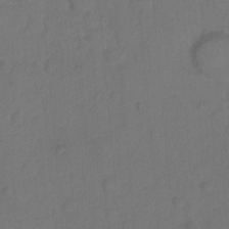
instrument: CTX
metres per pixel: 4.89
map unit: Hto
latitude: 7.5560
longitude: -61.4615
